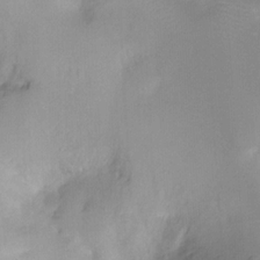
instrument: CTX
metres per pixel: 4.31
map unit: Ht
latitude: -10.1417
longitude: -39.2159
